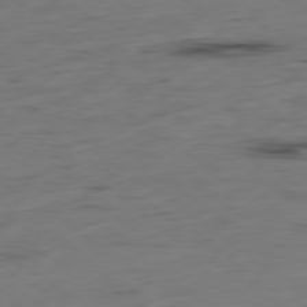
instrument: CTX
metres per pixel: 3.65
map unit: Hpe
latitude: -79.1998
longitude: 13.6911
